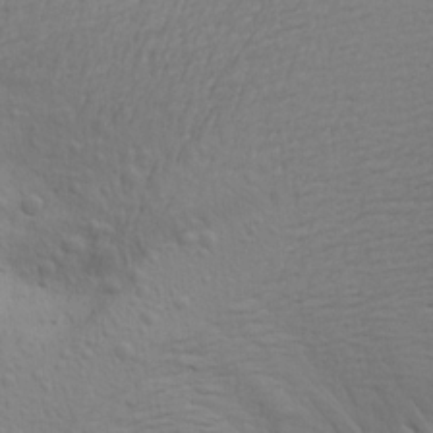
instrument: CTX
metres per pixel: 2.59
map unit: Aa
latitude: 17.0458
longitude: -144.5923
